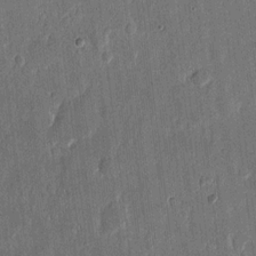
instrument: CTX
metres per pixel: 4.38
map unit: eHh
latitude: 13.7828
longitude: -70.4601
